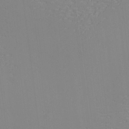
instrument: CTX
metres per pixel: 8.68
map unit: eHh
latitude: -3.3509
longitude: -80.6301
